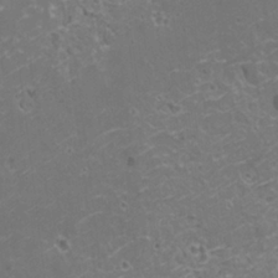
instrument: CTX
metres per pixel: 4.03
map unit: HNhu
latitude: -0.0661
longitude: 2.6140
